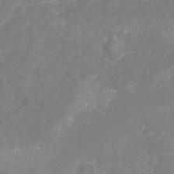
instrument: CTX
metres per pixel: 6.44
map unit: Nhu
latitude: -18.0850
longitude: -57.8394
